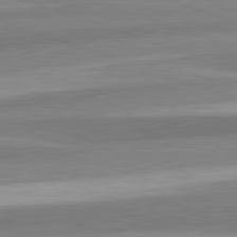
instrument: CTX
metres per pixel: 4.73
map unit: lApd
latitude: 82.3278
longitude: 179.0297
